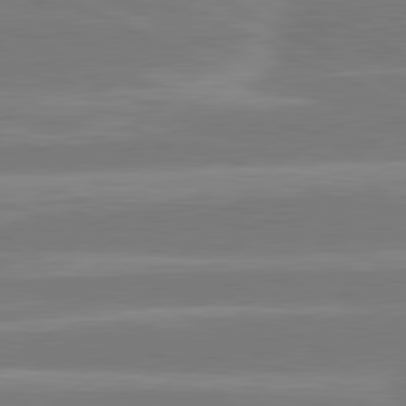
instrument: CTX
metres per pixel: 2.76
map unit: lApd
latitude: 81.2726
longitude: -134.8758
